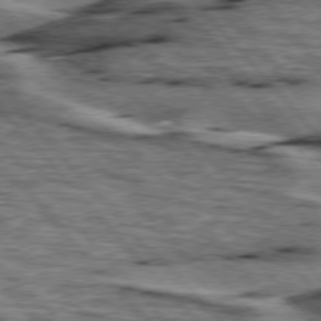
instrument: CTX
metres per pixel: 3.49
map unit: lApd
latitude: 76.6301
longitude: -71.6883
